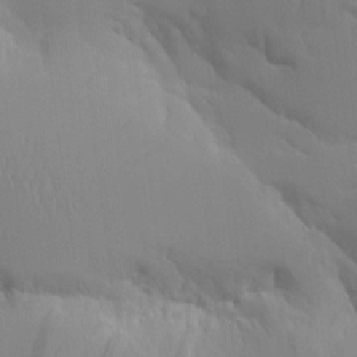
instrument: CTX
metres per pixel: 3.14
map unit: Aa
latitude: 11.0270
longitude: -126.7057
